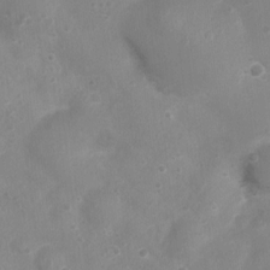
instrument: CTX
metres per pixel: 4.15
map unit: Nhu
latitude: 5.0080
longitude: -17.1592
